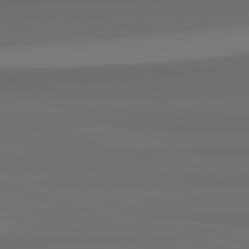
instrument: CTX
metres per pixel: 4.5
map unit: lApd
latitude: 82.7435
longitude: 162.0850
